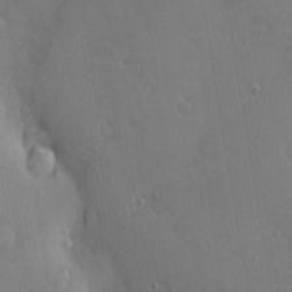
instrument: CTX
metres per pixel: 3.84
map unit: Nve
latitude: -7.6344
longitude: 173.7666
